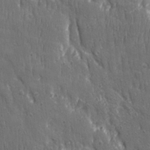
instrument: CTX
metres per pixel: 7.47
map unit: Ave
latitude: 22.4412
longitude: -134.7246
